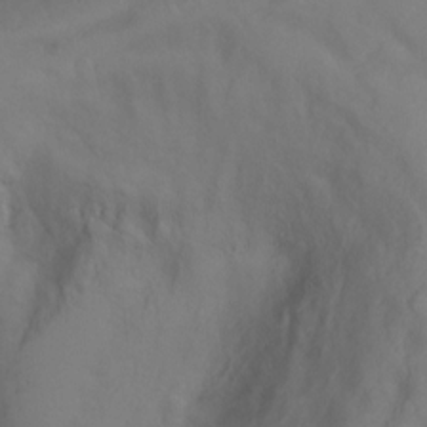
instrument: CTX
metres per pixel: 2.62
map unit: Ht
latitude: -2.6329
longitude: -33.4804
